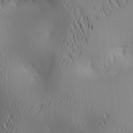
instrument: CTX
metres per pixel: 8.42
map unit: lAa
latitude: 2.6301
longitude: -116.9325
